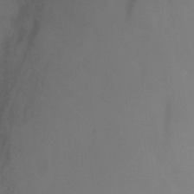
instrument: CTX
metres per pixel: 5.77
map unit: Ht
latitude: 1.5182
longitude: -35.4804
